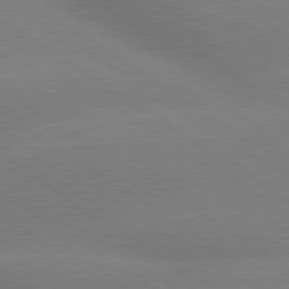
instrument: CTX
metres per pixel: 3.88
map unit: lApd
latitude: 80.0255
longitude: -148.5168
